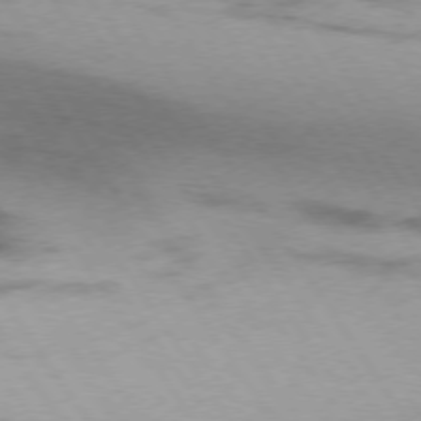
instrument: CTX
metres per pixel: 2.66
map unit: Hpe
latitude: 74.0822
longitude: -142.4979
